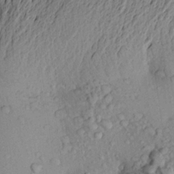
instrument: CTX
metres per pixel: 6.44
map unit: Aa
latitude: 22.4034
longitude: -149.8772
